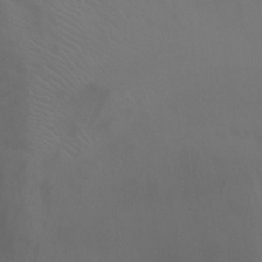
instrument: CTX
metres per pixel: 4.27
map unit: Ht
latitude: -9.5777
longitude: -20.6491
